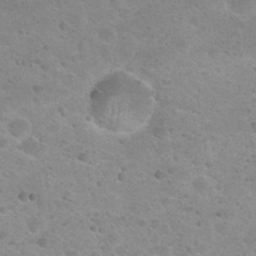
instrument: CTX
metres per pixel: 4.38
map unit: Hto
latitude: 24.2144
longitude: -49.8205
